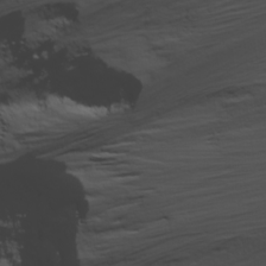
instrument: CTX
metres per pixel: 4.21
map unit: Ave
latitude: 18.1389
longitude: -133.7828
